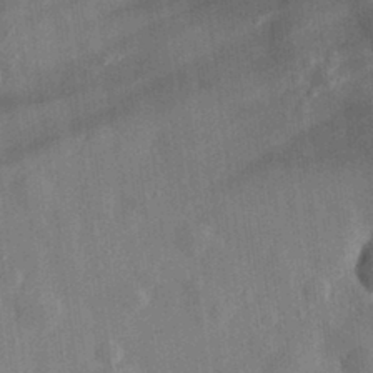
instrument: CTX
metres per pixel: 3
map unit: eHh
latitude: 29.5938
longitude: -76.7435
